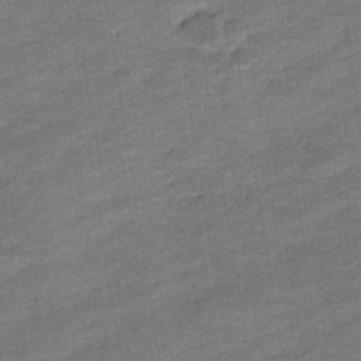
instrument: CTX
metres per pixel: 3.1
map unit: eHb
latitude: -36.7652
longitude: 77.8044
